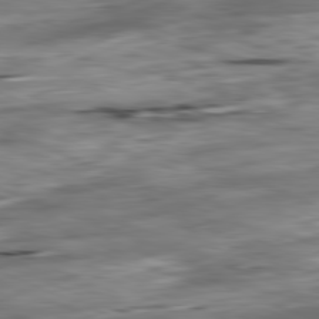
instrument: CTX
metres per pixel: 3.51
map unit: Ap
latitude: -81.8989
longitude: -81.1025
